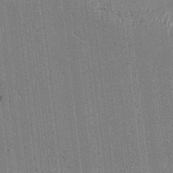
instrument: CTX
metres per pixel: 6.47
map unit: lAvf
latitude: -1.3132
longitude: -107.5371
